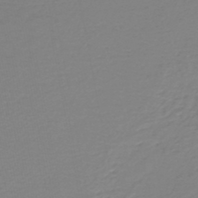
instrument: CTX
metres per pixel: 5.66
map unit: HNb
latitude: -46.1417
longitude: 54.4818
